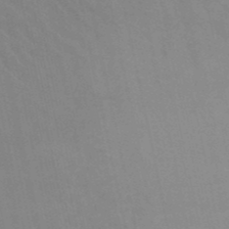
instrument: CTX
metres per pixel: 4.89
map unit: lHb
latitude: -49.3132
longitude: 70.7085
